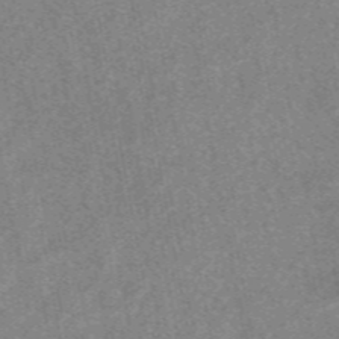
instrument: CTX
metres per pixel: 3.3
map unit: eAb
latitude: 48.3467
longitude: 121.6155
